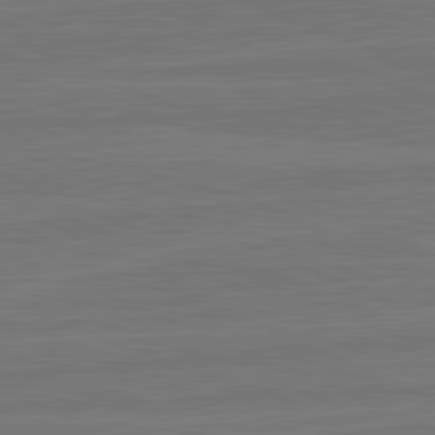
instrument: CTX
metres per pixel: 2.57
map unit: lApd
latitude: 82.1199
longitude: -178.0255
